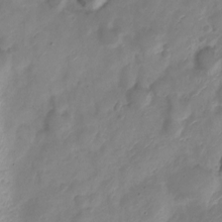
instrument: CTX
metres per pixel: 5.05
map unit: Nve
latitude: -20.2172
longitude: 108.2173
